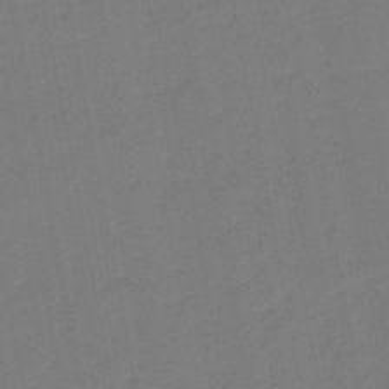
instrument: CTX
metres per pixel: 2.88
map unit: eHb
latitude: -46.9541
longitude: 80.2740
